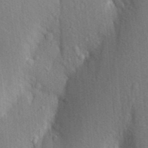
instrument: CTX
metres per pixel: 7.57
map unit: Aa
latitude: 25.8583
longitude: -149.7072
